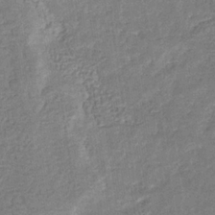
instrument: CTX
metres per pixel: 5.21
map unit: eHb
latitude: -32.3307
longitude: 74.3307
